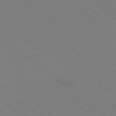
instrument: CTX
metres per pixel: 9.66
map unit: Ap
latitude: -79.0675
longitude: -65.1025
